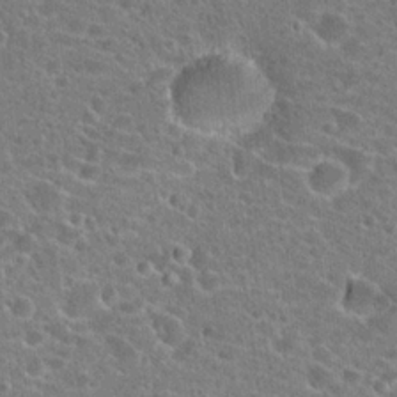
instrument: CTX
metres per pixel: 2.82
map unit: Hto
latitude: 22.6868
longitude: -43.3860
